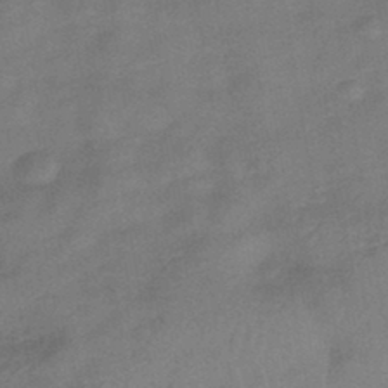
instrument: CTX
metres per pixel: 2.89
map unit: eHb
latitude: -42.8219
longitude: 82.8219
